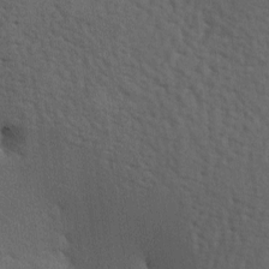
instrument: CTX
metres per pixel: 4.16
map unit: lAa
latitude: -7.5021
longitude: -125.2726
